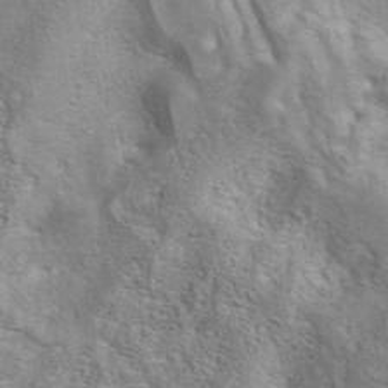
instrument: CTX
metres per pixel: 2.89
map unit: eAb
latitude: 41.1970
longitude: 105.1053
